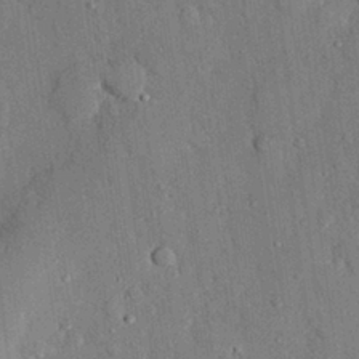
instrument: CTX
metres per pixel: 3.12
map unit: eHh
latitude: 27.4615
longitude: -79.1781
